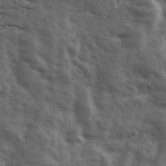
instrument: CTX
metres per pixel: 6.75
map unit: Ave
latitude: 18.3278
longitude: -131.9528
